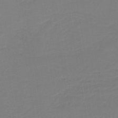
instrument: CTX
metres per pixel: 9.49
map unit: lHb
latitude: -42.2550
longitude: 52.8030
